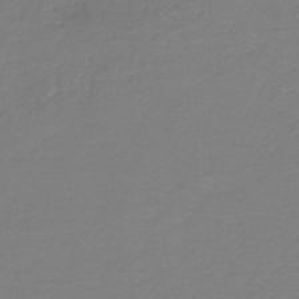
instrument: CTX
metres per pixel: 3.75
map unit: eHh
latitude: -43.4265
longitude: -33.1403
